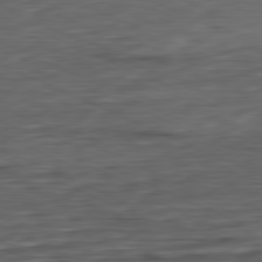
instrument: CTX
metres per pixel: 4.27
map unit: Ap
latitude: -81.5210
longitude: -68.4601
